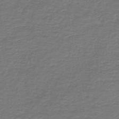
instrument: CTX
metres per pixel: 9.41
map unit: lHb
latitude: -42.7463
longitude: 57.2187
